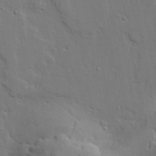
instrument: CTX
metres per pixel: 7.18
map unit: lAvf
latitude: 23.7450
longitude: -110.4223
